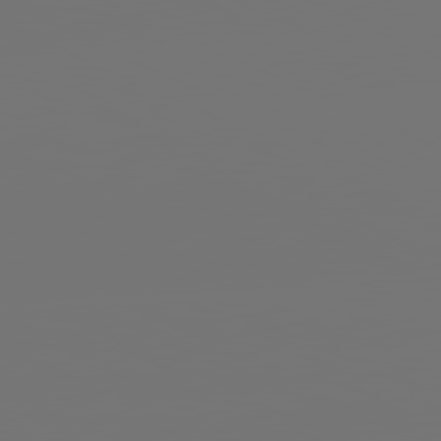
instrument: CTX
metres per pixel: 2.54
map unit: lApd
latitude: 81.3482
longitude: -152.2712
